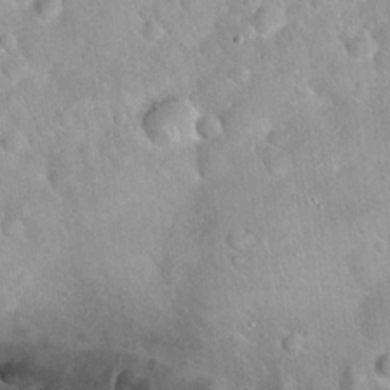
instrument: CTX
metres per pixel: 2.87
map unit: Hto
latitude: 21.3104
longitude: -52.9892
